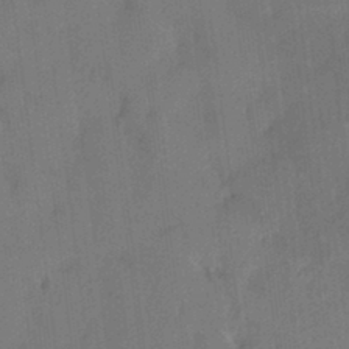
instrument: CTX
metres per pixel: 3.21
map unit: HNhu
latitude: 5.0269
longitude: 12.5763
